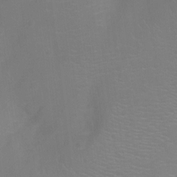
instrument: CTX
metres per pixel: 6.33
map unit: Ht
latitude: -10.3306
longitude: -24.0255
